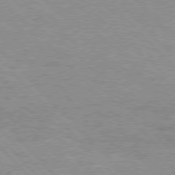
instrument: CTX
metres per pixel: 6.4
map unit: Hpe
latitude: 76.3656
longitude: -152.8191
